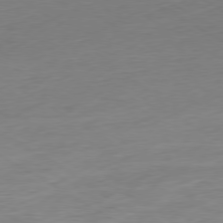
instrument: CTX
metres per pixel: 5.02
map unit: Ap
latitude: -79.0297
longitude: -58.1389
